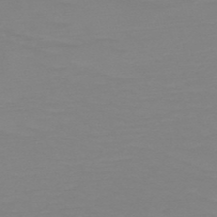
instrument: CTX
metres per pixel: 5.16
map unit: HNb
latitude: -49.1998
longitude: -50.3845
